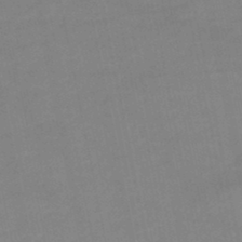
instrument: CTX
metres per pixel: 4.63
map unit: lHb
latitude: -46.3873
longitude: 61.1242
